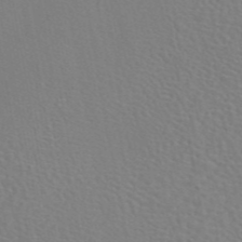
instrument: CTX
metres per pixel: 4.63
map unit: eAb
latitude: 45.3481
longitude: 112.9353
